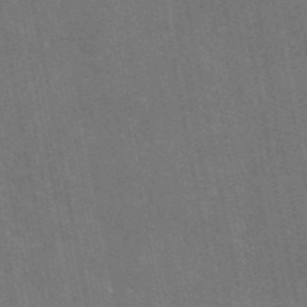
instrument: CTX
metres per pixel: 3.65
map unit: eAb
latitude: 46.8380
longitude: 121.7099
